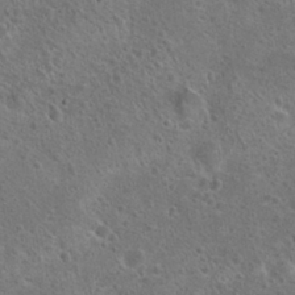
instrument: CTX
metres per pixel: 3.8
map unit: Hto
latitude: 23.1403
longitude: -48.0444
